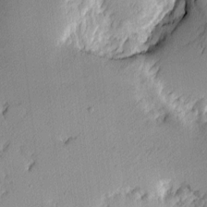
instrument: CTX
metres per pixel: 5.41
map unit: Hve
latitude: 2.6112
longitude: -121.4427
